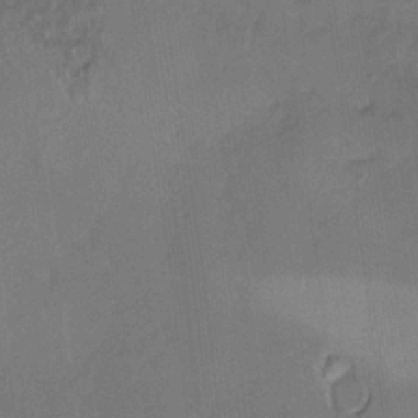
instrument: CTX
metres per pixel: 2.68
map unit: HNhu
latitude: 3.7638
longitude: 8.5196
